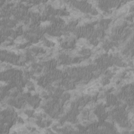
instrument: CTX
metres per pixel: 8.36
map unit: HNhu
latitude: 2.1766
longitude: -3.2537
